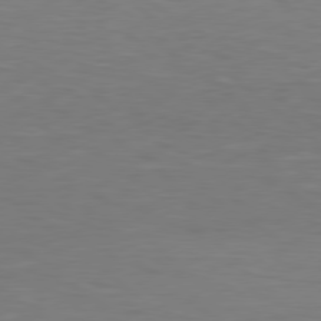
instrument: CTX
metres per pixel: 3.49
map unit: Hpe
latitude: 78.4601
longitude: -149.7261
